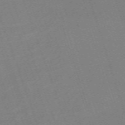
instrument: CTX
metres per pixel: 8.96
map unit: eHh
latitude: -64.8030
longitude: 51.0864
